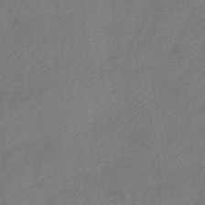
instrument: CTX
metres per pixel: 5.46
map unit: eHb
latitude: -42.5762
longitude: 82.7463
